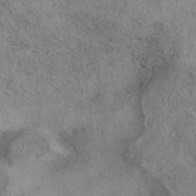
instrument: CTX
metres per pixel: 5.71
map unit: eAb
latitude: 39.2348
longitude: 113.0298
